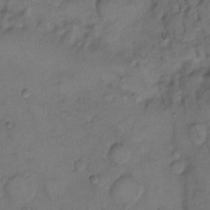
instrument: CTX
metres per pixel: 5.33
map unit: eHh
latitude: 8.9325
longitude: -62.6491
